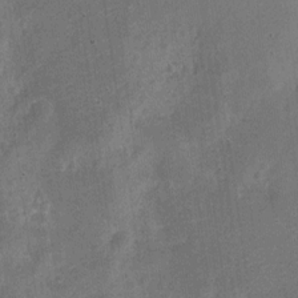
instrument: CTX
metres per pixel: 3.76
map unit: Nve
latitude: -25.7666
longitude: 107.2943
